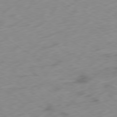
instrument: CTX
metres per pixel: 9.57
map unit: Ap
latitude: -79.4643
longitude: -72.3846
